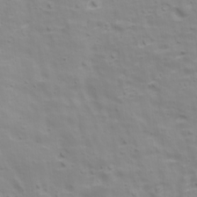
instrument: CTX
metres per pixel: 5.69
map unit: Ave
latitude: 17.5371
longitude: -133.6505
